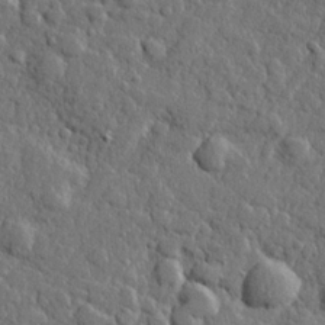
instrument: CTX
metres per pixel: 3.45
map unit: lHvf
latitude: 23.1403
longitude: 143.3887
